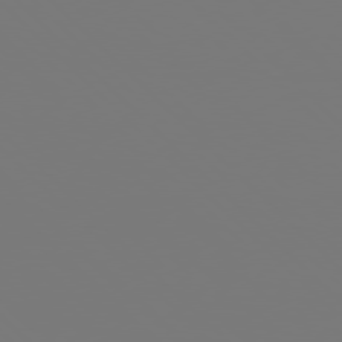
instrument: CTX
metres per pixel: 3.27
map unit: Hpe
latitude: 76.8758
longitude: -162.5924
